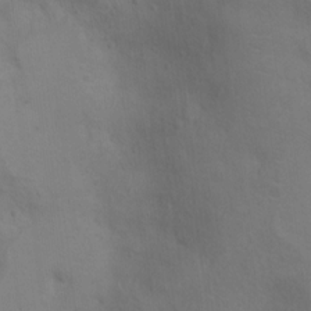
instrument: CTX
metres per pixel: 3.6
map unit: Ht
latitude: 10.3656
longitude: -32.7057
